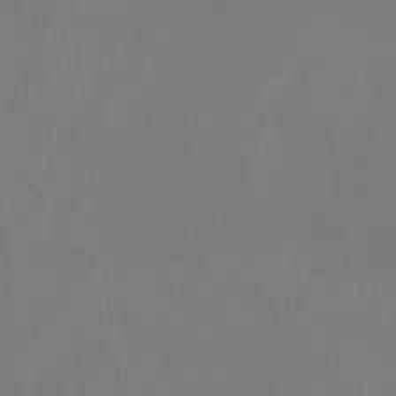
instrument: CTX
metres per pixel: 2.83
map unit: Htu
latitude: -14.1606
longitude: -49.0836
